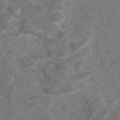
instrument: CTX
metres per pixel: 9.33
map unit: eAb
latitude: 46.8002
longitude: 104.8408
